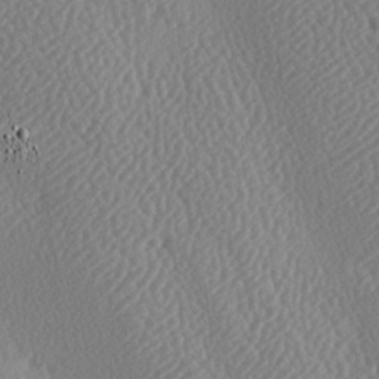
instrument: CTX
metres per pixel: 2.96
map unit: lAa
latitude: -8.8408
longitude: -128.4034
